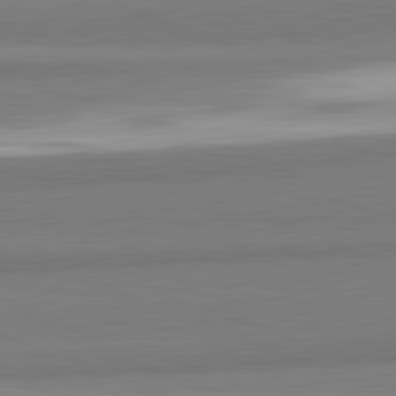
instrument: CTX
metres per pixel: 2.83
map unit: lApd
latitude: 82.3656
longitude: 173.1620
